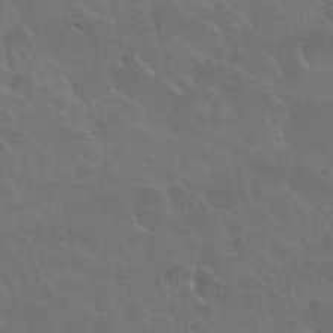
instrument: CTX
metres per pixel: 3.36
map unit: Nhu
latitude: 30.7813
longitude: -54.7435
